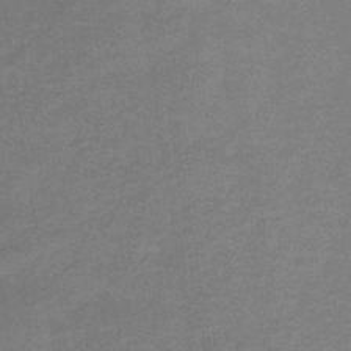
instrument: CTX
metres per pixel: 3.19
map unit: lHb
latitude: -33.3888
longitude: 66.9919
